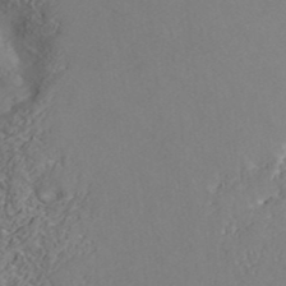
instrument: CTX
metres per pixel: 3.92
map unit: ANa
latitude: 41.8394
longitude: 54.4818
